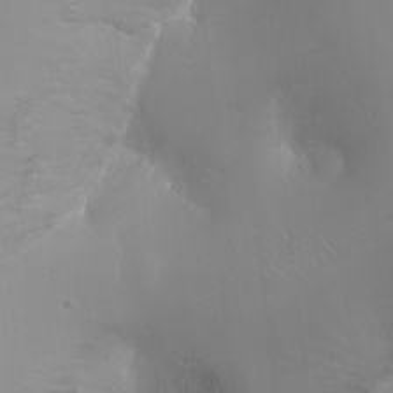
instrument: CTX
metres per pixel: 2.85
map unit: Ht
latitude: -14.8786
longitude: -40.6301
